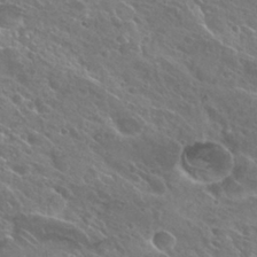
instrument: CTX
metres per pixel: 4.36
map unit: Hto
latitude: 27.2159
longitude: -39.4993
